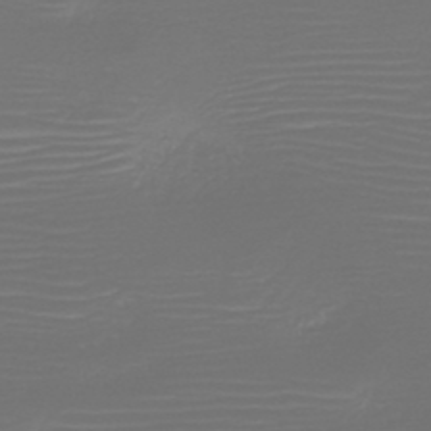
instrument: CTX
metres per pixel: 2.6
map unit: HNb
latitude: -47.7666
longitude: -44.7813
